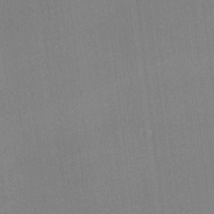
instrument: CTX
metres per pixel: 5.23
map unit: Ave
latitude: 22.7246
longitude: -136.4223
